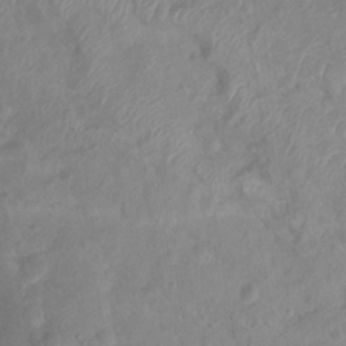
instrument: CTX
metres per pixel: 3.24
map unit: Htu
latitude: 2.2900
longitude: -21.5182
